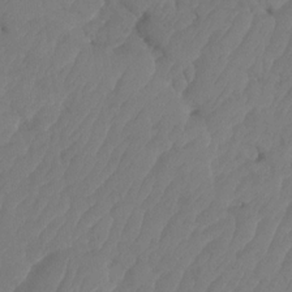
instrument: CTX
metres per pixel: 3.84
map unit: HNhu
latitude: -24.7841
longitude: 50.0472
